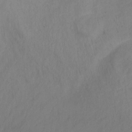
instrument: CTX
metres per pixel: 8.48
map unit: Nhu
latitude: -17.5399
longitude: -45.6505
